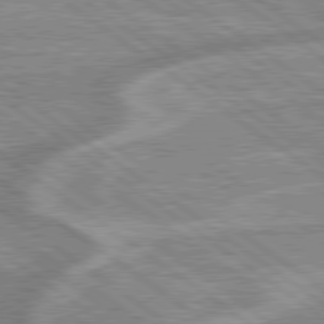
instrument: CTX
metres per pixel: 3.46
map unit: lApd
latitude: 79.2726
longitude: -169.2726
